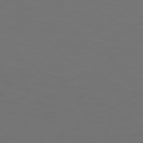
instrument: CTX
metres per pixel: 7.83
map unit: Hpe
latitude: 76.6868
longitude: -131.3671
